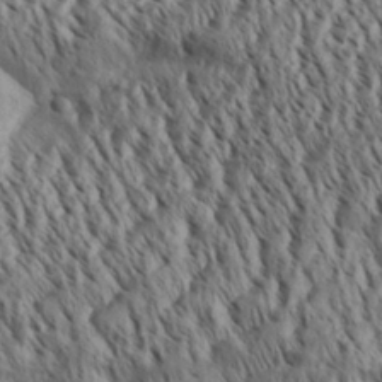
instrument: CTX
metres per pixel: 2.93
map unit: Aa
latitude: 30.2901
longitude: -137.9717
